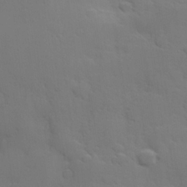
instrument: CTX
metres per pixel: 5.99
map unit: Hve
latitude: 24.9513
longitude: 148.3873
